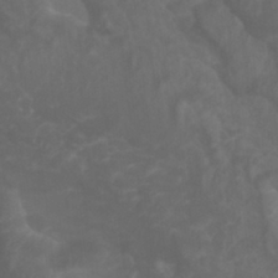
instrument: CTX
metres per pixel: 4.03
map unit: Htu
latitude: 3.6883
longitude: -20.6302
